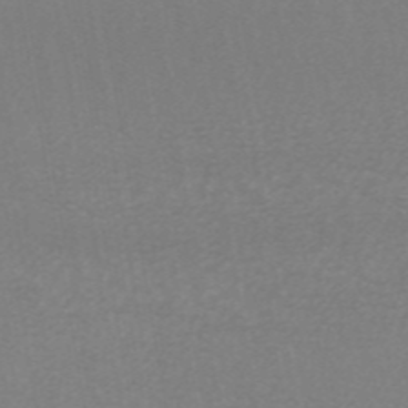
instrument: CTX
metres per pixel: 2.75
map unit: ANa
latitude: 44.7813
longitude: 27.7477
